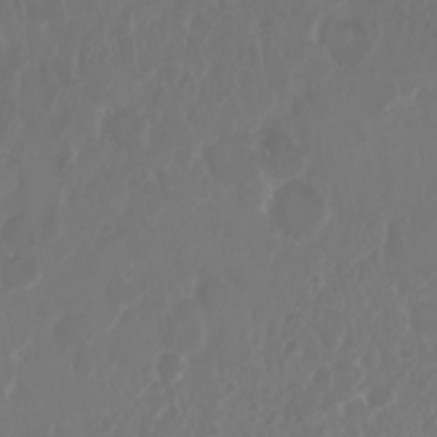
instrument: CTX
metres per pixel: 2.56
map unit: Nhu
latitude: 25.1592
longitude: -62.2334
